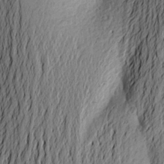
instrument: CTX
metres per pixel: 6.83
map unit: Aa
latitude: 22.7624
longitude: -149.6505
